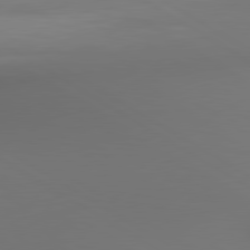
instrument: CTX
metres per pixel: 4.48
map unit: lApd
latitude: 80.5546
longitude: 137.8800
